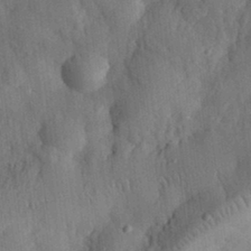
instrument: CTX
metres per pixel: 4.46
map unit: eHh
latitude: 30.1767
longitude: -76.9513
